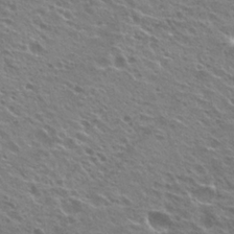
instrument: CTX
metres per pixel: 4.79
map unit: Hto
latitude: 24.2333
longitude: -30.7625
